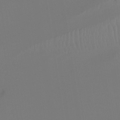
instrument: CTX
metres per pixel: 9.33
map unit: Htu
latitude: -15.2565
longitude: -46.7247
